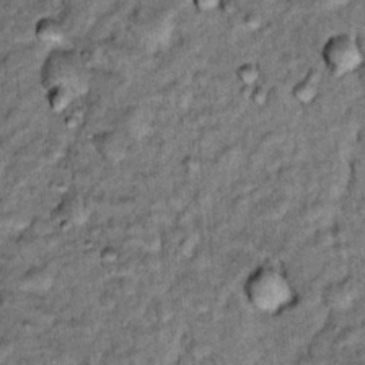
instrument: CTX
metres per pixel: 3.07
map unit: Hto
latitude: 15.6694
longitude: -35.7449
